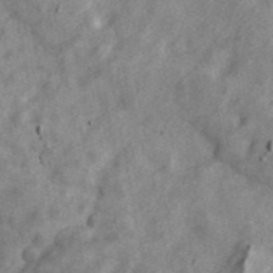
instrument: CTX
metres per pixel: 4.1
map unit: ANa
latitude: 46.3657
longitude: 50.5763
